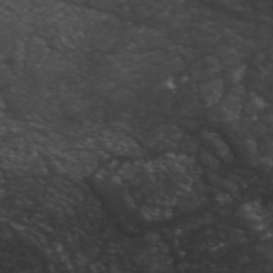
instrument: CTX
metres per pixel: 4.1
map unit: ANa
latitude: 49.1403
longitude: -72.9514
